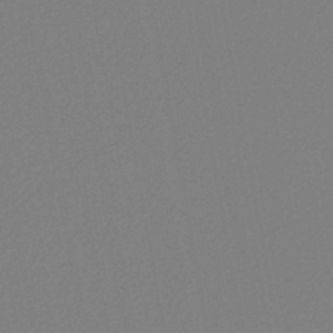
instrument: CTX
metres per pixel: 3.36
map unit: lHb
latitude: -45.2943
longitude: 74.3307
